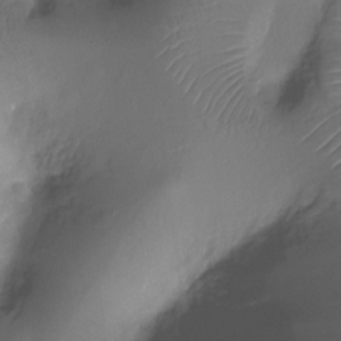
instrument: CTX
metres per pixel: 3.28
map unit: Ht
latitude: -18.3306
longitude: -44.2144
